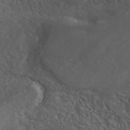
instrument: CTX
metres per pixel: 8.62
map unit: ANa
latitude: 41.7071
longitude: 34.3684
